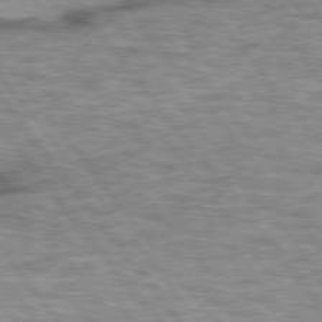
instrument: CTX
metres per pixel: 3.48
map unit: lApd
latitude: 75.2348
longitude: -48.7813
